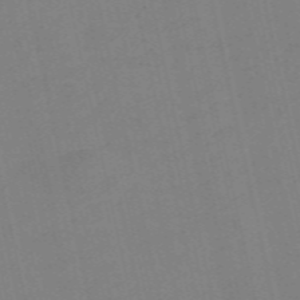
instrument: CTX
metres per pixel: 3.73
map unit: Nve
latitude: -57.8422
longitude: 50.4440
